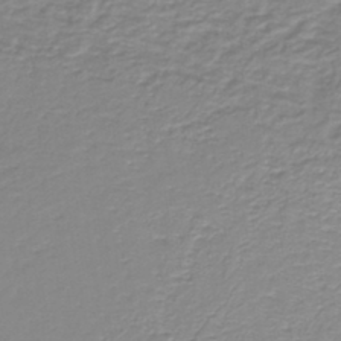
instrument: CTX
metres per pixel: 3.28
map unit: lHb
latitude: -40.4440
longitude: 60.9542
